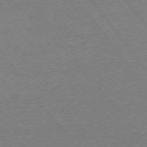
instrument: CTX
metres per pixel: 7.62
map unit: Ap
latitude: -74.7086
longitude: -82.3845
